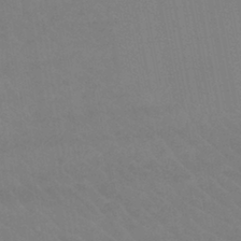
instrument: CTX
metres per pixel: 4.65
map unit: lHb
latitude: -42.3495
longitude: 67.1242
